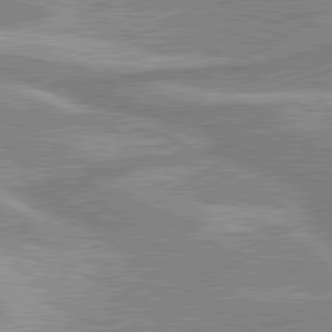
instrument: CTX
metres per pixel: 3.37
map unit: lApd
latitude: 80.1200
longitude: -176.4601
